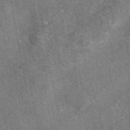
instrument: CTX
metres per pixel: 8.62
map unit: eAb
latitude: 47.3293
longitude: 103.2565
